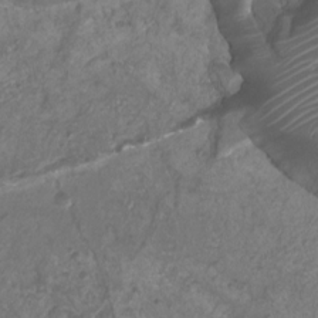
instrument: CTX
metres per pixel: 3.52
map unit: Htu
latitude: 3.3104
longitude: -21.0837
